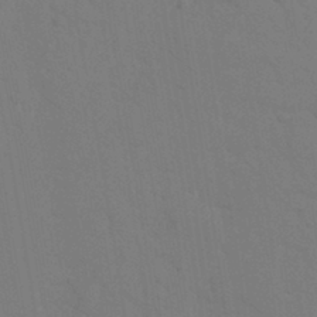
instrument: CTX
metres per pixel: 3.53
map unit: Nhu
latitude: 22.4412
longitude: -73.9717
